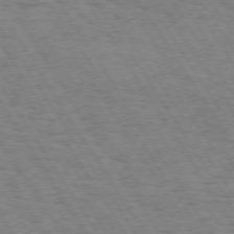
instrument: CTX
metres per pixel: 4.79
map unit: Hpe
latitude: 73.4805
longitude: -143.6883
